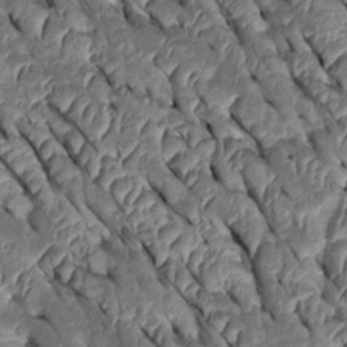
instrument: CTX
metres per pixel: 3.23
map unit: Htu
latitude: 0.5168
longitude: 148.2173
